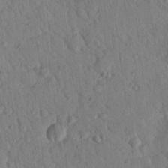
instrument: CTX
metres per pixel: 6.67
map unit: Nhu
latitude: 18.2522
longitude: -78.1956
